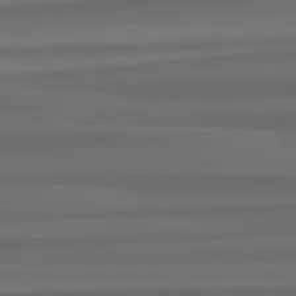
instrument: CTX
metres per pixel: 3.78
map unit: lApd
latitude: 82.7813
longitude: -179.4616
